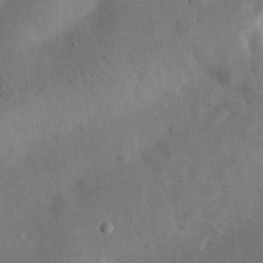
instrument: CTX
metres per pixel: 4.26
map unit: eHh
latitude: 25.7260
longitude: -68.4979
